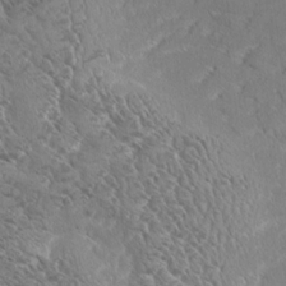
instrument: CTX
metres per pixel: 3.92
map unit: Aa
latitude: 8.8569
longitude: -134.9513
